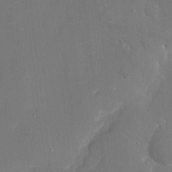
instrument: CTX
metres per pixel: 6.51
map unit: eHh
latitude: 6.0444
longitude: -68.4790
